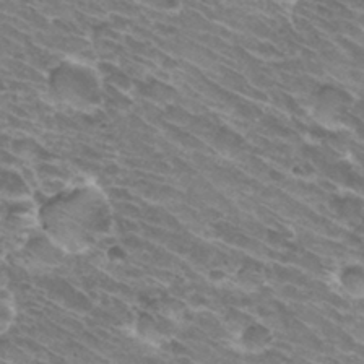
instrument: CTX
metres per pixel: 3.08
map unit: Hto
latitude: 31.7072
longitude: -43.8017
